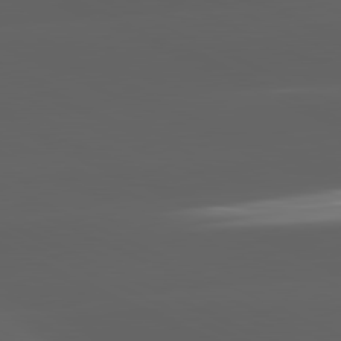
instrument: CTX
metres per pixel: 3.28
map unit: lApd
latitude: 81.3859
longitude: -146.2145
